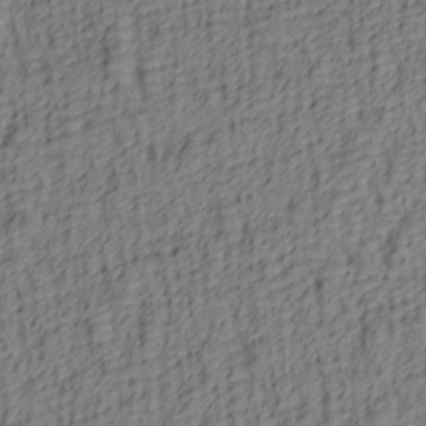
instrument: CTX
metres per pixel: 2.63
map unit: lAa
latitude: 4.9136
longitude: -114.3656
